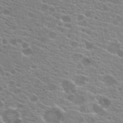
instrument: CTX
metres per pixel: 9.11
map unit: Hto
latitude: 21.1970
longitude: -40.2144
